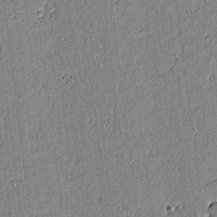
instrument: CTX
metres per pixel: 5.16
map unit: lAvf
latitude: 15.3482
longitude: -125.1214
